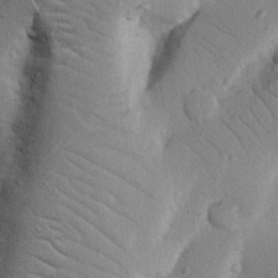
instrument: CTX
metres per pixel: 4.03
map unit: Nhu
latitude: 22.5546
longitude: -74.6868
